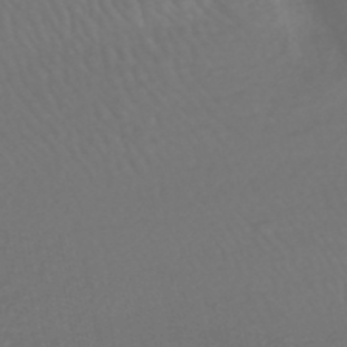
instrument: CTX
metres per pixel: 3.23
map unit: HNhu
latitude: -47.9367
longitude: 97.4832
